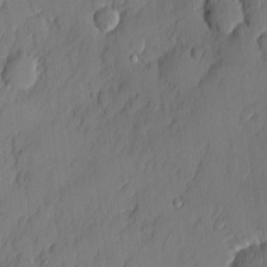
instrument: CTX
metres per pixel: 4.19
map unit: eHh
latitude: 5.1214
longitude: -76.2711
